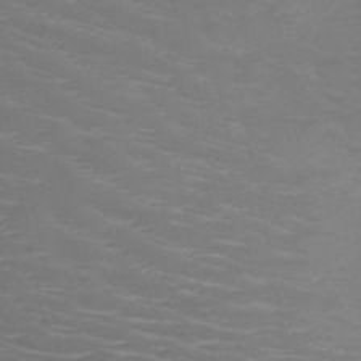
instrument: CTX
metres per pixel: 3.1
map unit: HNb
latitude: -49.1620
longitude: -46.5924
